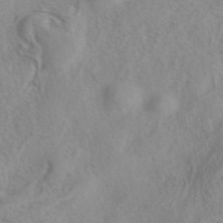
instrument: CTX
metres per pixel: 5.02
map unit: eAb
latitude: 41.1025
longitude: 105.3131
